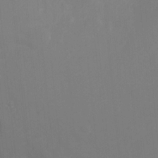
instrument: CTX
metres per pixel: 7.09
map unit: Ht
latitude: -1.0865
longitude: -34.7246
